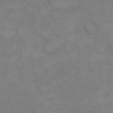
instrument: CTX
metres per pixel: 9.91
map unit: eHh
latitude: 16.8569
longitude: -66.0822
